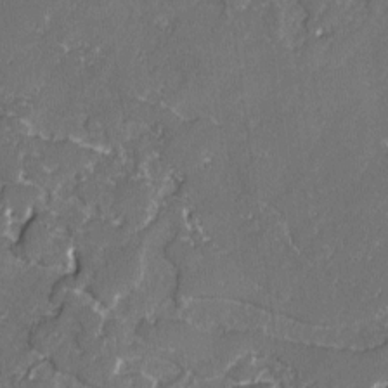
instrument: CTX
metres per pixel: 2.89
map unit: lAvf
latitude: -2.2928
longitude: -107.5371
